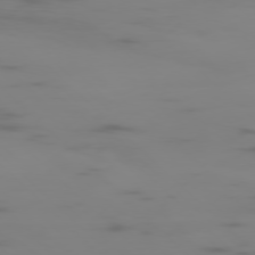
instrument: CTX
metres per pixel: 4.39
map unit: Ap
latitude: -77.6722
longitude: -63.8017
